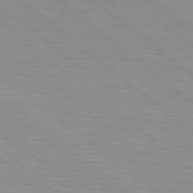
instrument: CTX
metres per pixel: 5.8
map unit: Hpe
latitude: 78.8191
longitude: -140.5545
